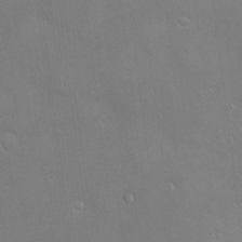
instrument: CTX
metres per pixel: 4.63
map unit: Hve
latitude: -10.4818
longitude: 173.7855
